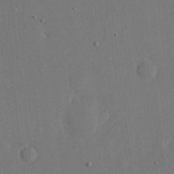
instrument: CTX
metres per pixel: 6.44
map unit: eHh
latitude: 15.7639
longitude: -69.8961
